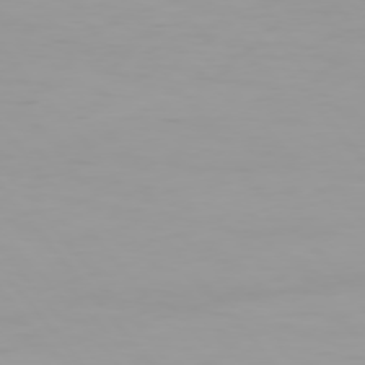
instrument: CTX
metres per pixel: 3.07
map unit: Hpe
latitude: 76.1389
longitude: -142.4412
